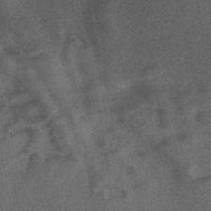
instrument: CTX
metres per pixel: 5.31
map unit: ANa
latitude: 39.6505
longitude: 29.4643
